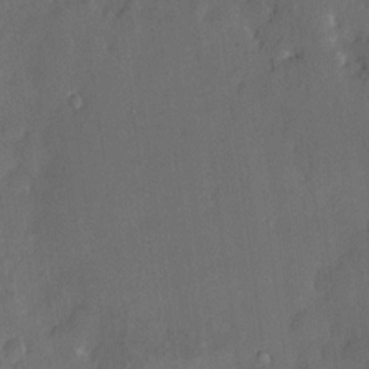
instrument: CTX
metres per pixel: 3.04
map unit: HNhu
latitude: 6.1956
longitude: 3.3320
